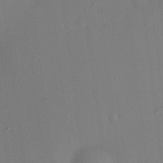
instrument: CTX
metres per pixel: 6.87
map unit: HNhu
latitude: 13.7828
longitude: 13.5777
